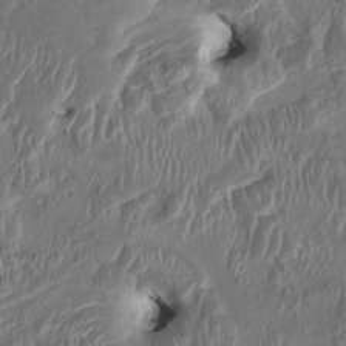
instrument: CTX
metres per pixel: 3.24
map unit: HNhu
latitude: 3.5749
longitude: -6.1011
